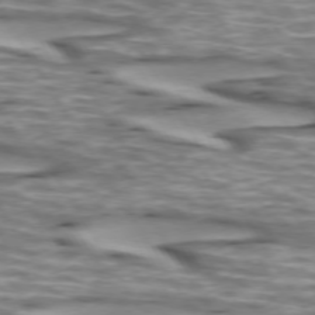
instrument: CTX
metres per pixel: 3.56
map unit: lApd
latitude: 73.2159
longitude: -56.9135
